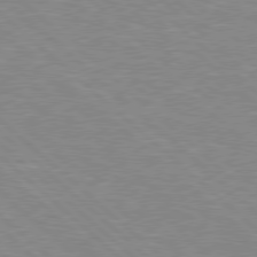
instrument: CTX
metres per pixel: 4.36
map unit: Hpe
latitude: 77.7638
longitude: -152.6680
